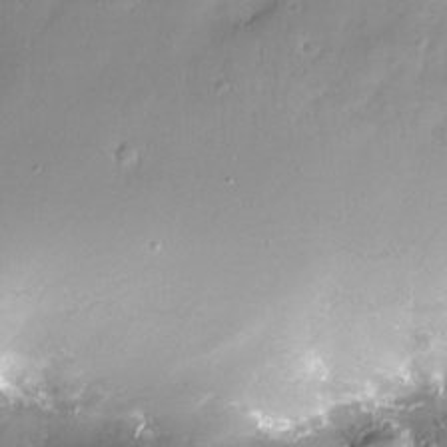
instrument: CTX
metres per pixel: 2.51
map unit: Nhe
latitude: -28.1606
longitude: -109.5182
